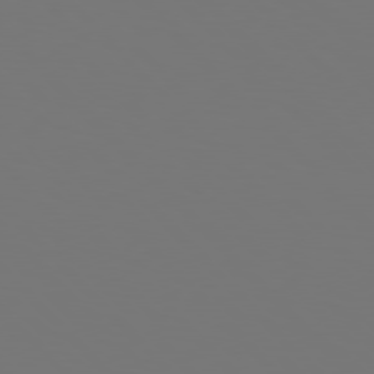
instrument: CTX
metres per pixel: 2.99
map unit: Hpe
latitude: 77.8961
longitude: -166.5356
